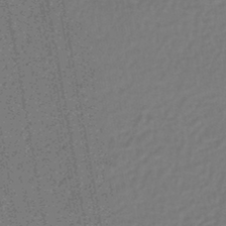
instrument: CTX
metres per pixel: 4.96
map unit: lHb
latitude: -44.8597
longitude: 65.5588
